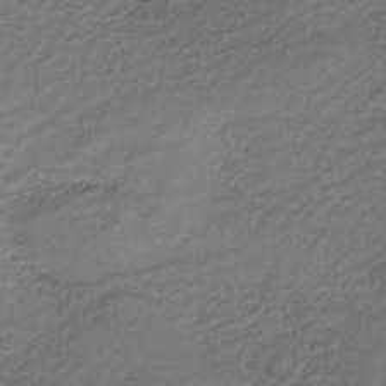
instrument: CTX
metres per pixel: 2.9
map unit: lHb
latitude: -35.1242
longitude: 61.4077
